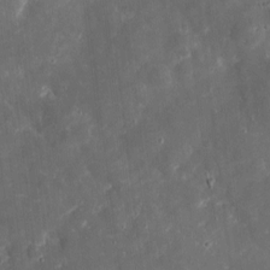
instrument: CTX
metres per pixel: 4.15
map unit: eHh
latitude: 4.6113
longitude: -70.2333
